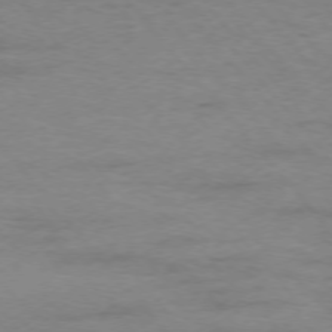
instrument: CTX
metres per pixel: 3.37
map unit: Ap
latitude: -76.6896
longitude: -84.2523
